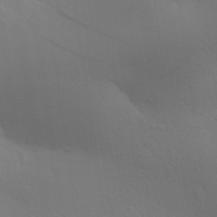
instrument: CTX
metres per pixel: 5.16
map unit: Aa
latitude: 29.2726
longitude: -144.4223
